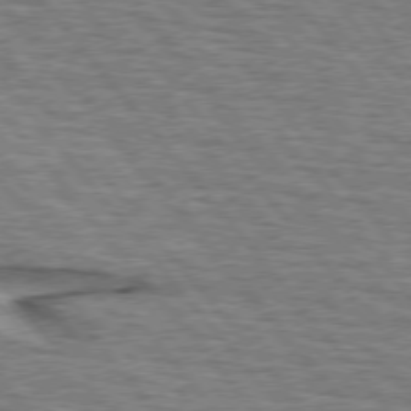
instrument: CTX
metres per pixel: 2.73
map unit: lApd
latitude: 75.7450
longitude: -76.2711
